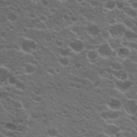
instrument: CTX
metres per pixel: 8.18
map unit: Hto
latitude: 19.9339
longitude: -35.0836
